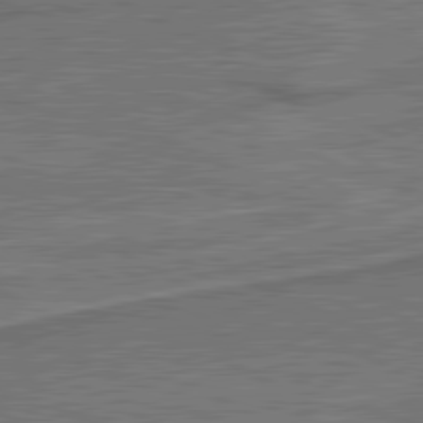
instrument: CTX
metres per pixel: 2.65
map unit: lApd
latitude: 81.2726
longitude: 141.8611
